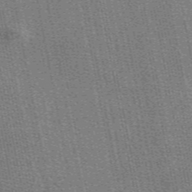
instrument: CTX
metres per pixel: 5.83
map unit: eAb
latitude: 50.6490
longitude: 107.6155
